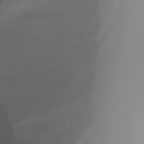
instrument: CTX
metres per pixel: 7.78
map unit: Ht
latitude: -16.2173
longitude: -44.4979
